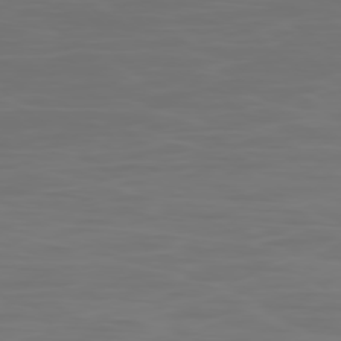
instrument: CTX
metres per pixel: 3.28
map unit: Ap
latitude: -79.2942
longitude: -95.7072
